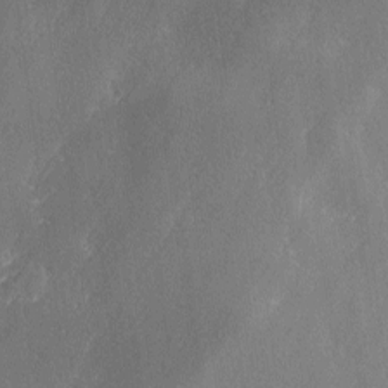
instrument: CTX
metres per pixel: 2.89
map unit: Ave
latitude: 2.3278
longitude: -111.9528
